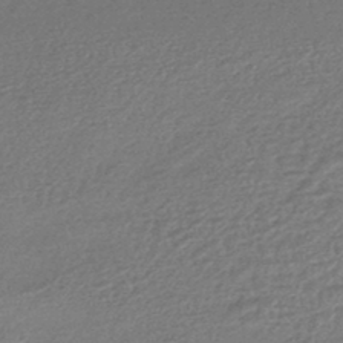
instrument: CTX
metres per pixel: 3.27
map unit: HNhu
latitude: -45.5777
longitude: 93.8800
